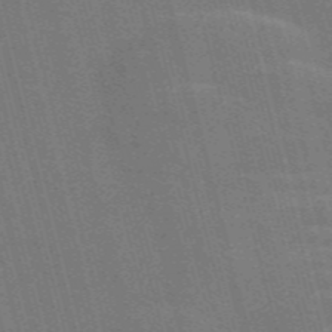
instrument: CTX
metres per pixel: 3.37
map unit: Nve
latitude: -58.2739
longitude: 62.3684
